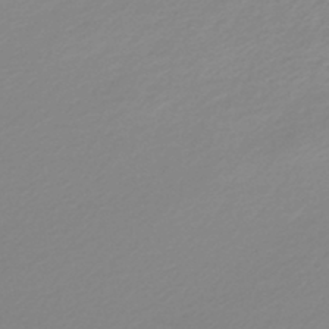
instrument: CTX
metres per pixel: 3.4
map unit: lHb
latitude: -45.4454
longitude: 70.7463
